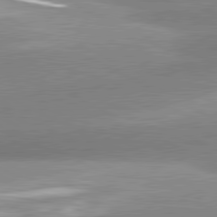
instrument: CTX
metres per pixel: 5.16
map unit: lApd
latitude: 81.2348
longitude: -163.8773
